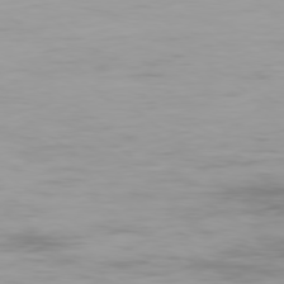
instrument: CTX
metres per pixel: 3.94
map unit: Ap
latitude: -79.0675
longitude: -60.6679
